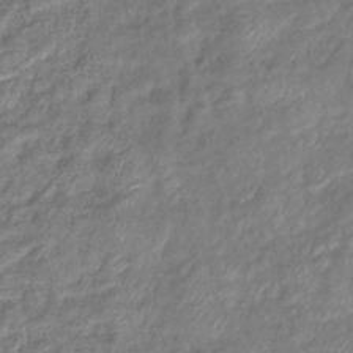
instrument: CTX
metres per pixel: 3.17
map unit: eHb
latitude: -39.1809
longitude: 78.5573
